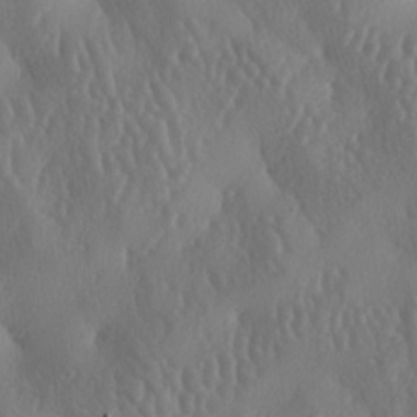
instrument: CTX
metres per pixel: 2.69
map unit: lAa
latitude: -7.6344
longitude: -128.7624
